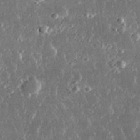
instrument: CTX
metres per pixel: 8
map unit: lHvf
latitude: 31.1970
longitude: -91.5371
